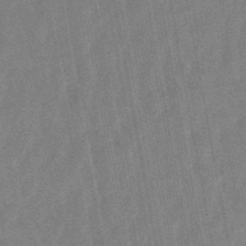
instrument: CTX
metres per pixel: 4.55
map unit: lHb
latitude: -48.4251
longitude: 71.5966
